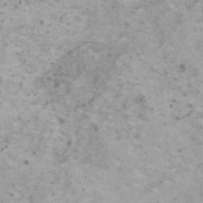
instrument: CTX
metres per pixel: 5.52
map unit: HNhu
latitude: 1.0080
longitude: 3.2753
